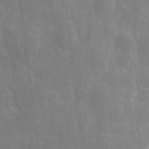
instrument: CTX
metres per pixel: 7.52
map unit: eHh
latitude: 7.1592
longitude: -72.3468
